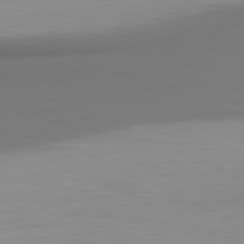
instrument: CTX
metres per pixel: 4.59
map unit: lApd
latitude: 81.3293
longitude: 171.9367
